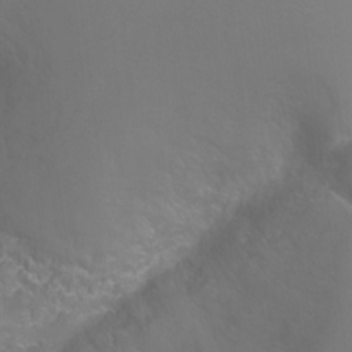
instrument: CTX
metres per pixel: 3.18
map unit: Ht
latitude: -5.5399
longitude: -34.9513
